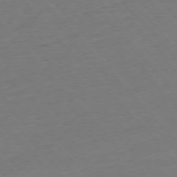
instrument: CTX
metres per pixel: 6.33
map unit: Ap
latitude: -76.4251
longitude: -80.7246
